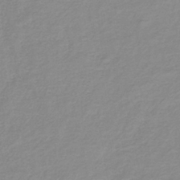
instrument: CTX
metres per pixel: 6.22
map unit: lHb
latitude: -36.4062
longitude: 73.2943
